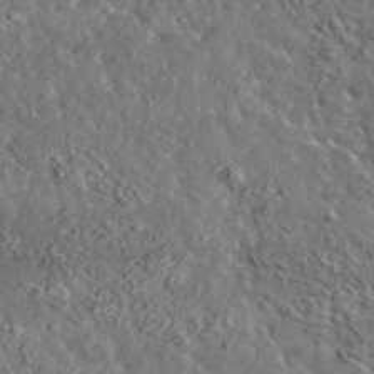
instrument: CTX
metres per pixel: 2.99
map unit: lHvf
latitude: 37.0270
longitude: -88.8947
